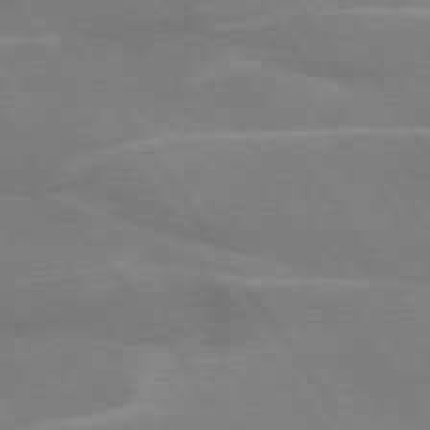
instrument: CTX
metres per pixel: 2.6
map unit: lApd
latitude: 74.8002
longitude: -66.7624
